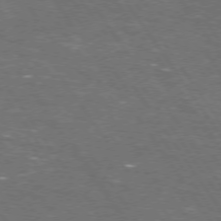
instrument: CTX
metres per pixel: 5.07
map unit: Hpe
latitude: 73.2537
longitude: -125.2537
